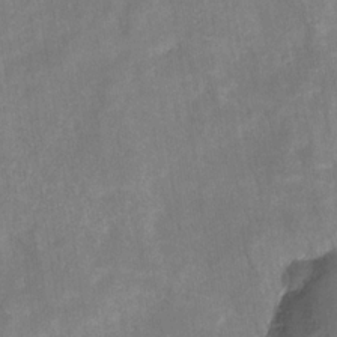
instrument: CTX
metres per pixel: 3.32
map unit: HNhu
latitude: -28.2362
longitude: 72.8030
